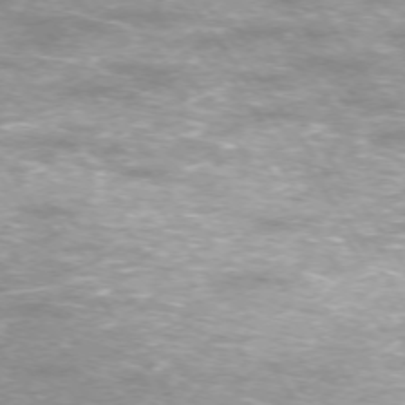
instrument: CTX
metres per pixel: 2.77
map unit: Ap
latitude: -74.8786
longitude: -75.9717
